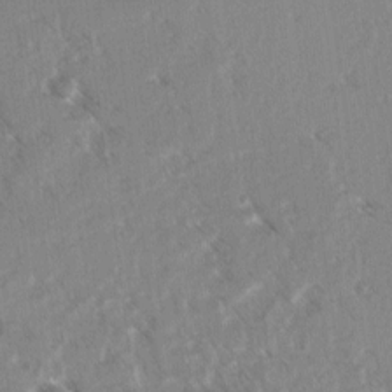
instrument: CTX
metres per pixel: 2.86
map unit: lAvf
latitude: 4.1956
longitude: -105.4616
